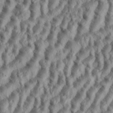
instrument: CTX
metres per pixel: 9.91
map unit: eHh
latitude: 35.4615
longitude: -138.2333
